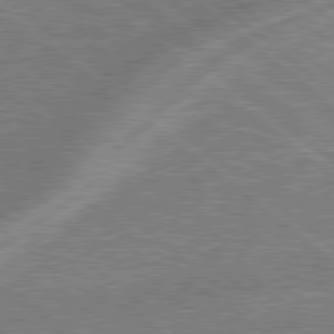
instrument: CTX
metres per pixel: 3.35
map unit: lApd
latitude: 79.0459
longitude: -170.0633
